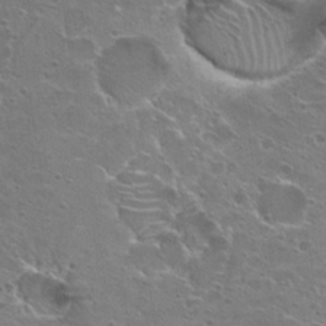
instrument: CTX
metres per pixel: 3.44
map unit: Hto
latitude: 22.4223
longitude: -42.0822
